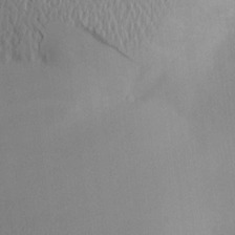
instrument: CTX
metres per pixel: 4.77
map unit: Aa
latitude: 20.6302
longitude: -145.1970
